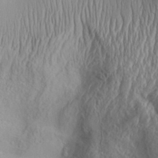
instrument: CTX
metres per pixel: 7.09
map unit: Aa
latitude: 30.6869
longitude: -136.4979
